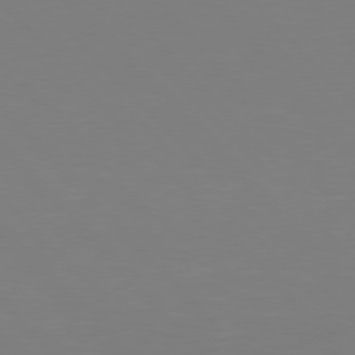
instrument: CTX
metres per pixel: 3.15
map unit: Hpe
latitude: 77.4426
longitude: -174.3656
